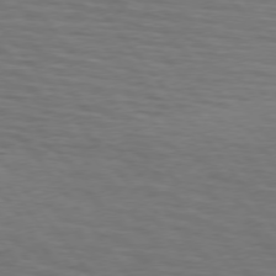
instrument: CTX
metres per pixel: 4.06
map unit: lApd
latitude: 75.5182
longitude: -70.1767
